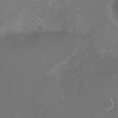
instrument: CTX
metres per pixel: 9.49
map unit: Hto
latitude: 8.8947
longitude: -30.8380
